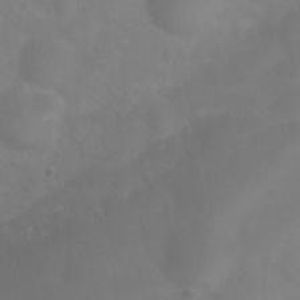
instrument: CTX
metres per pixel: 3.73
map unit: Nhu
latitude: 27.1781
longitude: -55.2537
